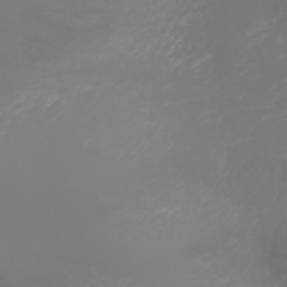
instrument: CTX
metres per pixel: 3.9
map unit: Nhu
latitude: -1.6155
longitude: -74.9703
